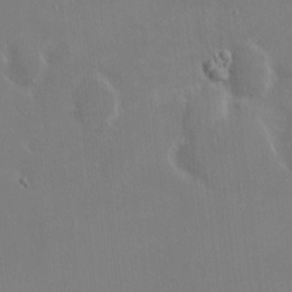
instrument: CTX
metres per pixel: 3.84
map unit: HNhu
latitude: 6.1011
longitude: 7.4265
